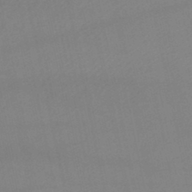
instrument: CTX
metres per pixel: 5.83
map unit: lHb
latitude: -46.1983
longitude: 67.0108
